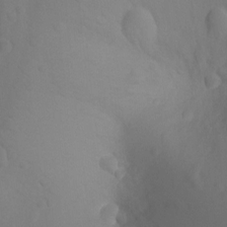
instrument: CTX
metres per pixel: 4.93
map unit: Ht
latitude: -9.4265
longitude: -23.4804
